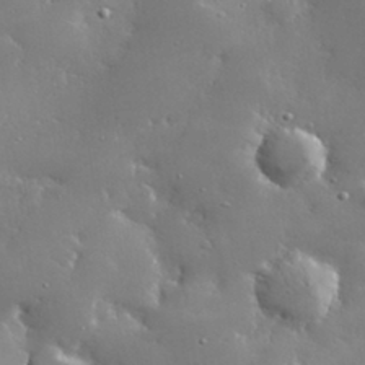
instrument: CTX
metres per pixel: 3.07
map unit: lHvf
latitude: 32.8947
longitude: -93.1403
